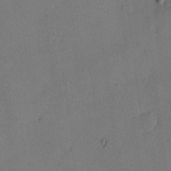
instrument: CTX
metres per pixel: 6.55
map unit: eHh
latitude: -2.1983
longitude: -73.8206
